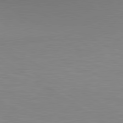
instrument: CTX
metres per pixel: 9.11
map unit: lApd
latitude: 80.2333
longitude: 134.1039
